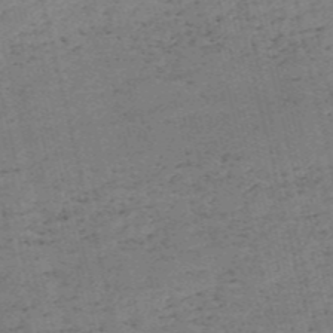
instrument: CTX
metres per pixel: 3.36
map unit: HNb
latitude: -55.3888
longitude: -42.8002
